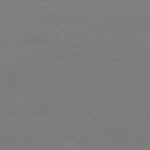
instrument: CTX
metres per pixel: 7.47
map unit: Ap
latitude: -78.3117
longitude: -84.9325
